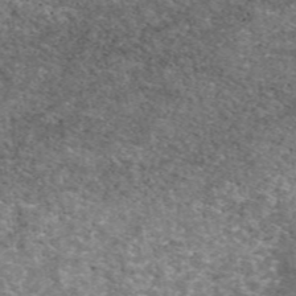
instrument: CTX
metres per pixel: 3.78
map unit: eAb
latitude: 49.2537
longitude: 115.0108
